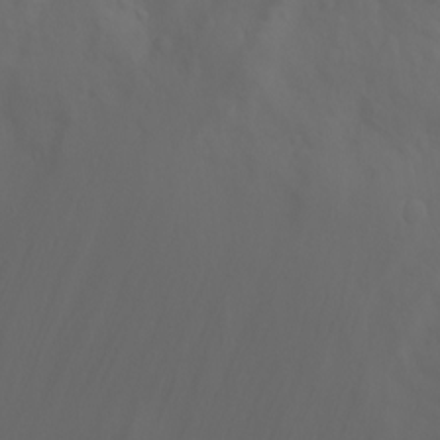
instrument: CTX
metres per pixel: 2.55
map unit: Nhu
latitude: -4.6896
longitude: -86.8569
